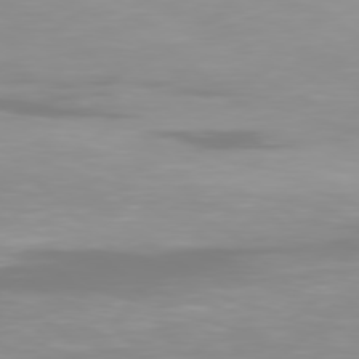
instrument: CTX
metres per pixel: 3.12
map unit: Hpe
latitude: 77.7449
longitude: -134.2522
